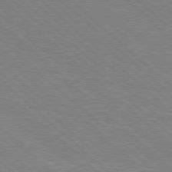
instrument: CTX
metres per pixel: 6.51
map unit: Hpe
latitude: 77.8772
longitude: -152.3656
